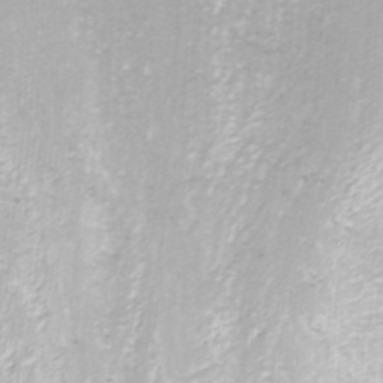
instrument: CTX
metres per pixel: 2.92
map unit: ANa
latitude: -44.6707
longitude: 104.7841
